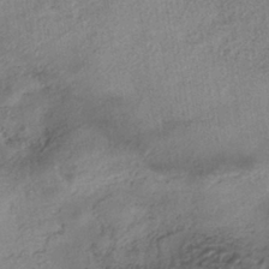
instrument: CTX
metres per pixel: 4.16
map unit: eHh
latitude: -41.9178
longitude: 119.9178
